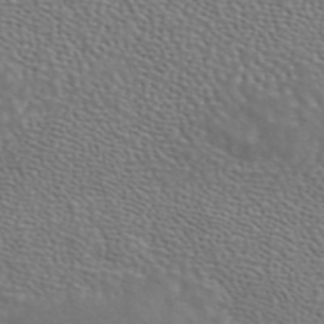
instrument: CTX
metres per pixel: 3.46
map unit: ANa
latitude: 44.8002
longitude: 28.6707
